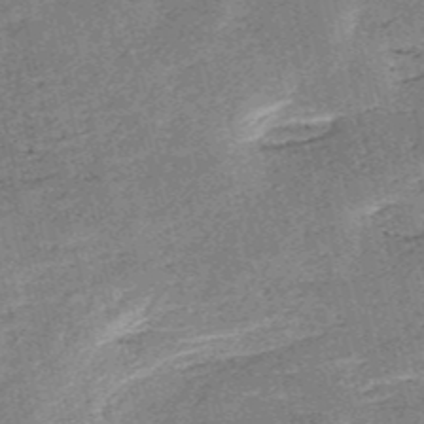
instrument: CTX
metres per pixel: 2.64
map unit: HNb
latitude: -53.4454
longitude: -40.1955
